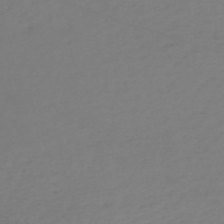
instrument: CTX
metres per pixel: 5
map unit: eHh
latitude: -55.0487
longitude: -91.8016
